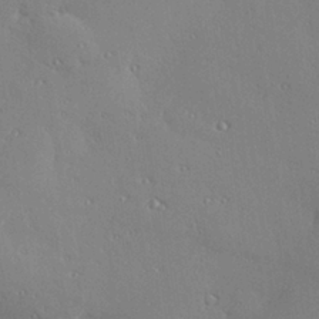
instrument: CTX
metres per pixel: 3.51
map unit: Hve
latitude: 27.1214
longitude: -91.8394
